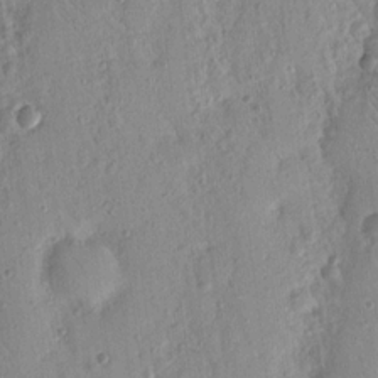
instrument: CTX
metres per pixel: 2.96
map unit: Nhu
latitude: 17.2348
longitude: -78.1767
